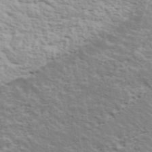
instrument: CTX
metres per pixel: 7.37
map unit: ANa
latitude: 40.7435
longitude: 30.1417
